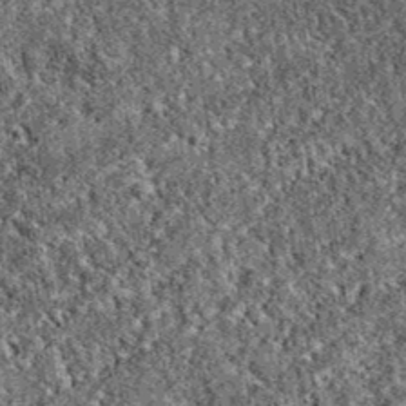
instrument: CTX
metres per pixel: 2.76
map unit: eAb
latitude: 38.1956
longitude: 111.7856
